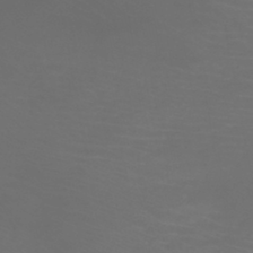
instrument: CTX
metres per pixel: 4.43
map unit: lHb
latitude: -41.9367
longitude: 76.9353
